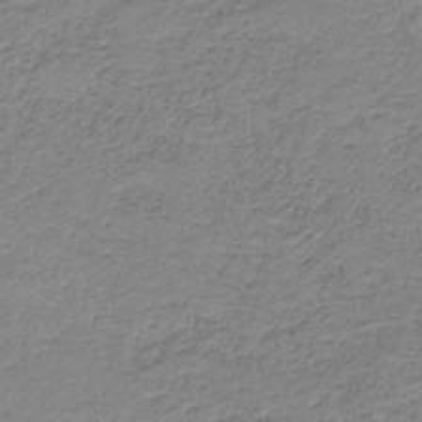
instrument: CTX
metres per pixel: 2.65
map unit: HNb
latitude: -37.8989
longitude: 50.8597
